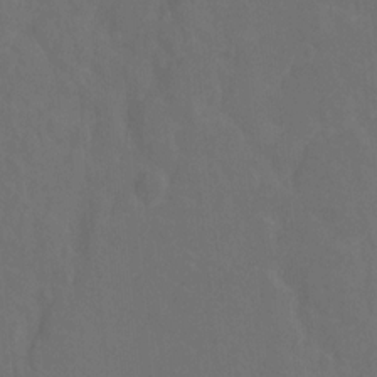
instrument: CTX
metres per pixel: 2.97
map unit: Hto
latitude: -1.9745
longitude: -34.8191
